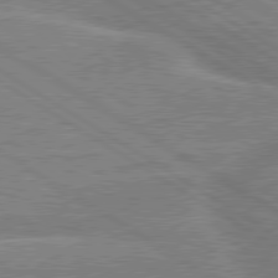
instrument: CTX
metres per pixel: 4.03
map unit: lApd
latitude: 79.5371
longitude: -131.6316
